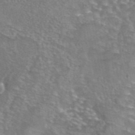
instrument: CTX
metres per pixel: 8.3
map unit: eAb
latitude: 44.6490
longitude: 104.0472
